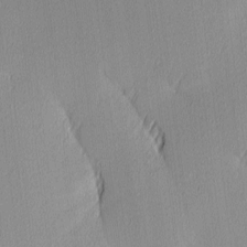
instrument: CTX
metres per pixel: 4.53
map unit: Ave
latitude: 3.3670
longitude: -114.1388
